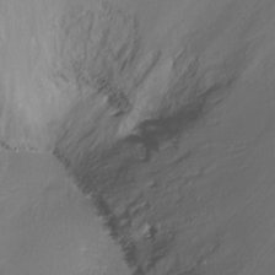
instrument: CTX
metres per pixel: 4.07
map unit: Ht
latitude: -18.0850
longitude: -44.1011
